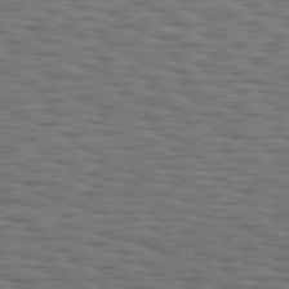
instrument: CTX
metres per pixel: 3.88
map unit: Hpe
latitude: 74.8191
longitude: -133.6694
